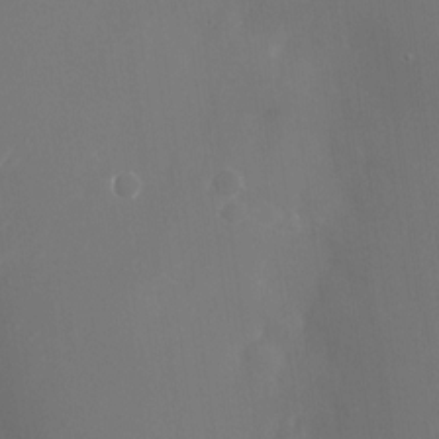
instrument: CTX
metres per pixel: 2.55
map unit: Nhu
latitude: -24.8975
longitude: -72.5924
